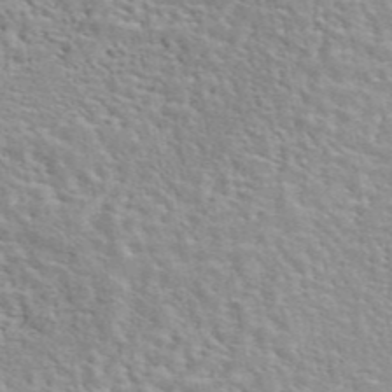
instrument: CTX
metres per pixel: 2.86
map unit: eAb
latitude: 44.2144
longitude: 110.2739
